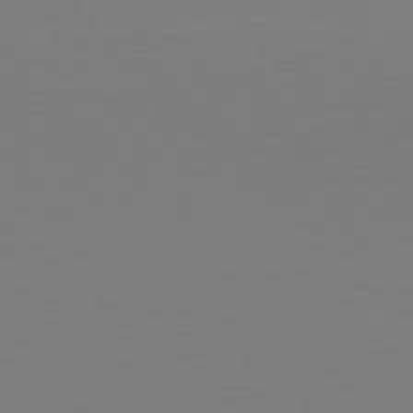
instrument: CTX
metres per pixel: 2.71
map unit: Hpe
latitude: 78.8569
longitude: -174.2523
